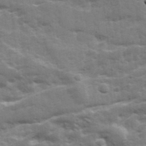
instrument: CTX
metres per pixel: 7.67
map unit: Ave
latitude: 19.3859
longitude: -130.0444
